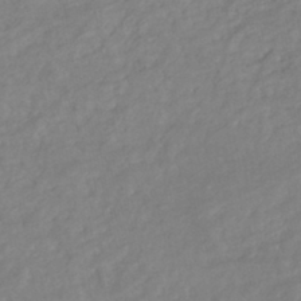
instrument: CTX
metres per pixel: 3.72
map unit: HNhu
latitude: -44.2928
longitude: 103.3321
